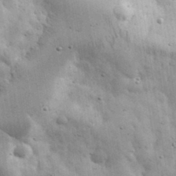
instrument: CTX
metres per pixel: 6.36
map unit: eHh
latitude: 33.6316
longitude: -69.9528
